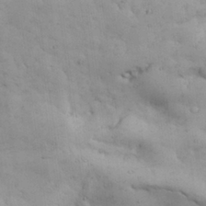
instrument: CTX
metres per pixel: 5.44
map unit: Nhu
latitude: 27.8017
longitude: -71.3670
